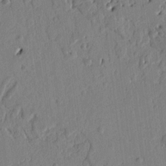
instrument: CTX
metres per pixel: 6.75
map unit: Ht
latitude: 8.8002
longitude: -77.6505
